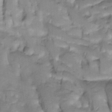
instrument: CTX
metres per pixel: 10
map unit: Htu
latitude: -4.5762
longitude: 150.2739
